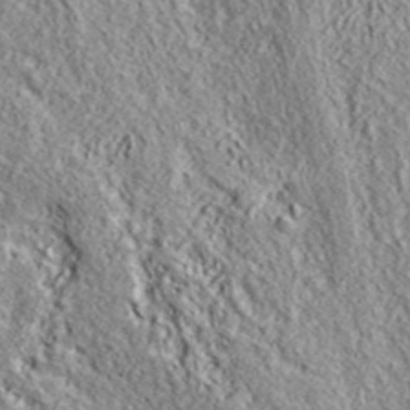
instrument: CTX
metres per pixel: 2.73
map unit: ANa
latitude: 44.2522
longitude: -85.7072
